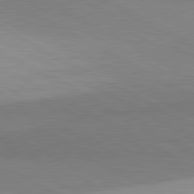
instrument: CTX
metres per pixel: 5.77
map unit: lApd
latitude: 81.0458
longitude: 158.1794
